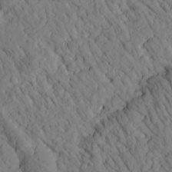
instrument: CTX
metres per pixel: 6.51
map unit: Htu
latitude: -1.8045
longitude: 173.9556
